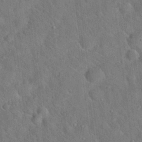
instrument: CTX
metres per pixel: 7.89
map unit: Hto
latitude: 19.7260
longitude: -53.3104
